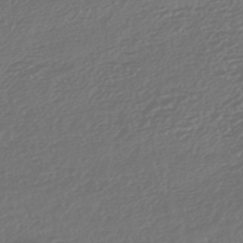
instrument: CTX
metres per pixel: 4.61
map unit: HNhu
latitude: -45.3510
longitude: 106.8219
